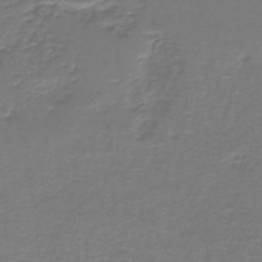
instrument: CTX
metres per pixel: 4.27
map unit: lHb
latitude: -43.5021
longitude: 57.1053
